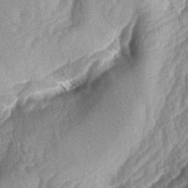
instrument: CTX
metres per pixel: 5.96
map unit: lAa
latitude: -4.4629
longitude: -127.0648
